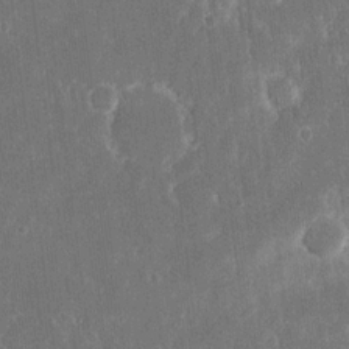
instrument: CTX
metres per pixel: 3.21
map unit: eHh
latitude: 16.4034
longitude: -73.0270
